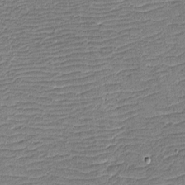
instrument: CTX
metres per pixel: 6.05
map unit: eHh
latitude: -4.0850
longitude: -81.8772
